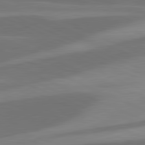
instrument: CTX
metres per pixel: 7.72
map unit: lApd
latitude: 81.5749
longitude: 125.1998
